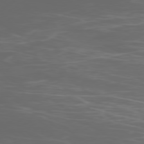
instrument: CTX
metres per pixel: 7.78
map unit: Ap
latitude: -78.8030
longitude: -92.9891
